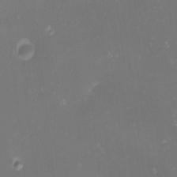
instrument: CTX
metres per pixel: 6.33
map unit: Nhu
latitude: -1.1620
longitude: -80.5735
